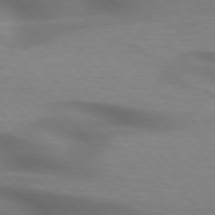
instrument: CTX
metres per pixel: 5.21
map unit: lApd
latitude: 75.8583
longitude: -60.8569
